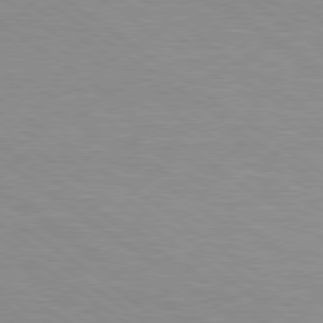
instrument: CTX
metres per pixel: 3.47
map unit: Hpe
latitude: 78.8569
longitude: -122.8569
